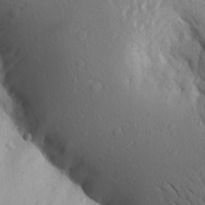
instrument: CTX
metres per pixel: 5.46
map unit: Aa
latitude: 26.4034
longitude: -149.1403
